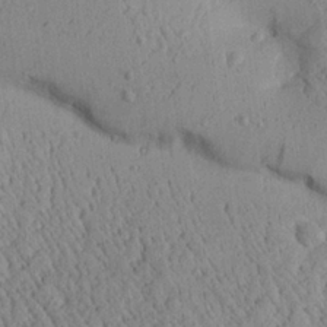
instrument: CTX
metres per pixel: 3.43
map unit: Aa
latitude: 25.1025
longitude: -134.0822
